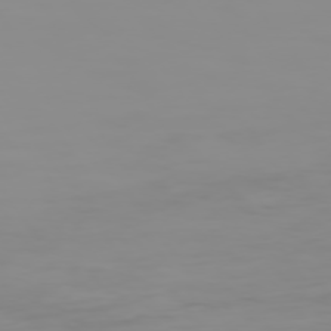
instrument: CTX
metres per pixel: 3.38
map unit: Hpe
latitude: 74.1200
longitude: -128.3089
